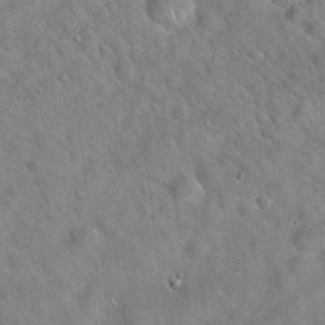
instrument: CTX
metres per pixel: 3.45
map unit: Hto
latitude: 20.1767
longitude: -53.1214
